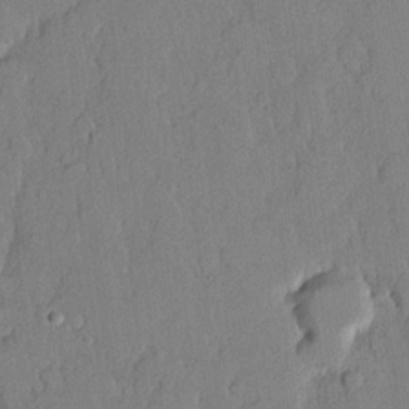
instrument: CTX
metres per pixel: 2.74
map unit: lHvf
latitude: 20.4223
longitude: 146.6329
